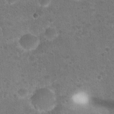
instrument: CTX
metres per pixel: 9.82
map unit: Hto
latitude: 22.3656
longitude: -48.4601
